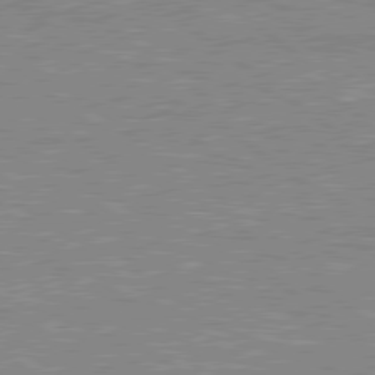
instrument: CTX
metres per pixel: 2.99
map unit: Hpe
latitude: 79.2537
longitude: -120.9136
